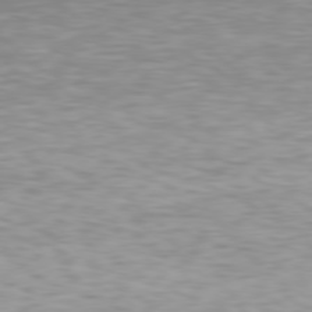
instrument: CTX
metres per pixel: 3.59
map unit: Hpe
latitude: 78.0822
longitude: -136.3090
